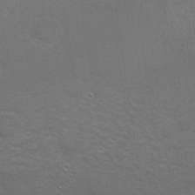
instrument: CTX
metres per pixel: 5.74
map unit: Hto
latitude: 19.2348
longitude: -41.6504
